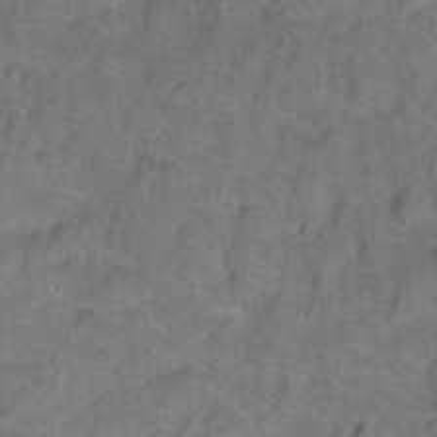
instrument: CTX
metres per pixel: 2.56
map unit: Ht
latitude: 0.6679
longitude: -33.1592
